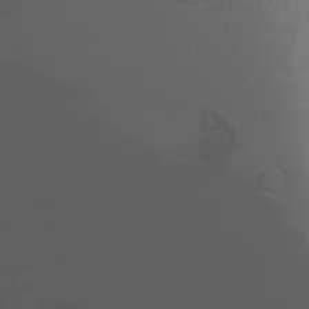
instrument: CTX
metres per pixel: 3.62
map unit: Nhu
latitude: -4.5384
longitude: -89.9528
